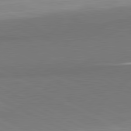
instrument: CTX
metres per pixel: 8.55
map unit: lApd
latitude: 81.1970
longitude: 157.6911
